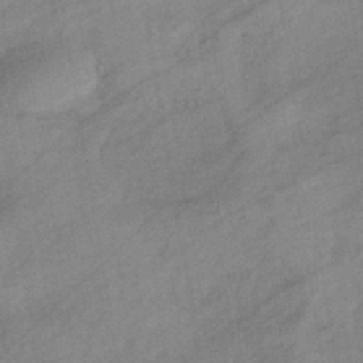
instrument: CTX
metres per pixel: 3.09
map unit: eHb
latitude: -41.3321
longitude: 82.9542
